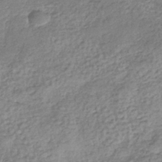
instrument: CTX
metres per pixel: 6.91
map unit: eHb
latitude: -37.7855
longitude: 80.6141
